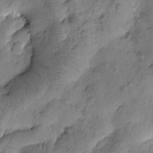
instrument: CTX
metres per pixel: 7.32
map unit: Htu
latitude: -0.2929
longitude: 174.7274
